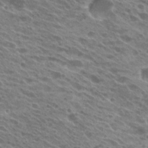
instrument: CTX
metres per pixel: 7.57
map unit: Hto
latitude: 25.1781
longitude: -40.3278
